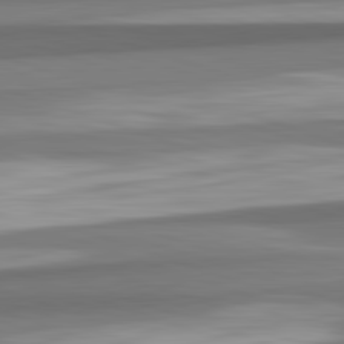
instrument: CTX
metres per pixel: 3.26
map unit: lApd
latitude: 82.6112
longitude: 175.8233
